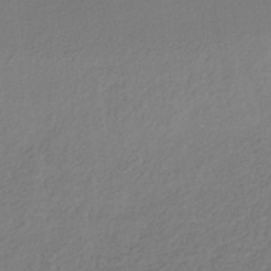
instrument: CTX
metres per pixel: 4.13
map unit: lHb
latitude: -39.6722
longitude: 71.0109
